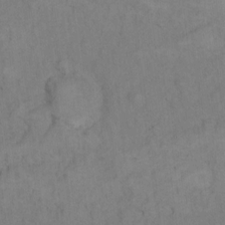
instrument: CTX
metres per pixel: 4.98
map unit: Hto
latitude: 7.3293
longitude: -37.5182
